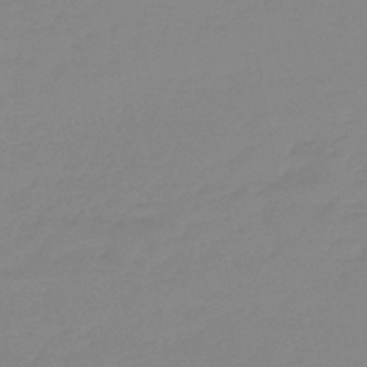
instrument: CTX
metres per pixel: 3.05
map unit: lHb
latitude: -44.1606
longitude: 63.5966
